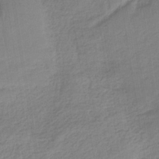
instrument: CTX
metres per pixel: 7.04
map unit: HNb
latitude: -36.5573
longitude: 57.6155
